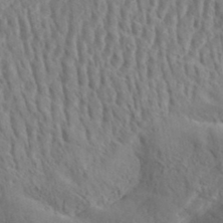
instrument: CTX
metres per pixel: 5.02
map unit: eHh
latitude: 35.7071
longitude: -137.9717
